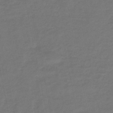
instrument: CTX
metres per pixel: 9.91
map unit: eHb
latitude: -46.2550
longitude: 87.8045
